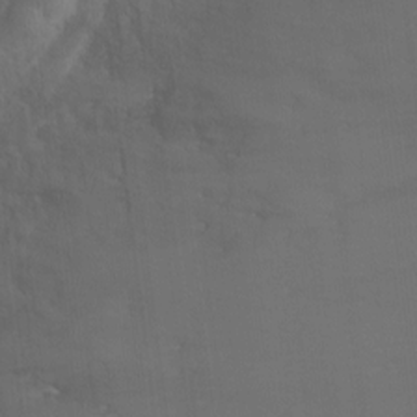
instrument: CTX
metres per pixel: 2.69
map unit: Ht
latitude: -3.4454
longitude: -28.2333
